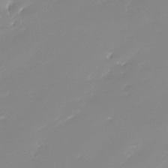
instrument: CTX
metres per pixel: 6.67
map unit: Nhe
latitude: -32.2551
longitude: -117.0836
